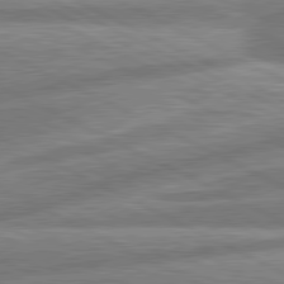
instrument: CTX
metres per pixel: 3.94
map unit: lApd
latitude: 80.8380
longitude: -167.6127
